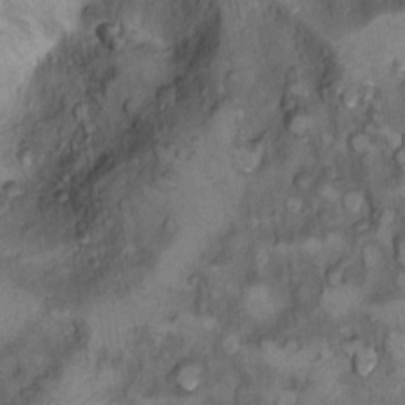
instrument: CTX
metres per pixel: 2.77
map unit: Ht
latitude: 11.8772
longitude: -32.9325
